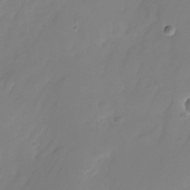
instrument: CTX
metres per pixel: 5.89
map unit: Nhu
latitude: -25.2376
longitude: -71.4426
